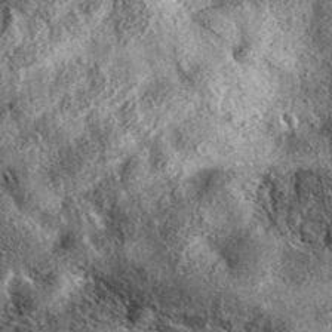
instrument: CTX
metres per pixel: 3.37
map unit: eAb
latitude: 38.1200
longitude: 109.2754
